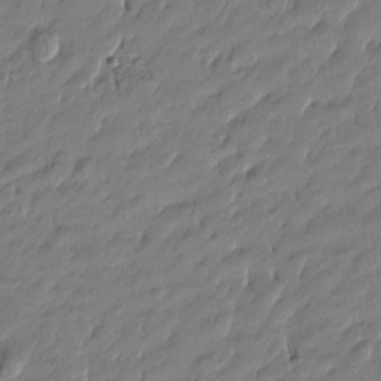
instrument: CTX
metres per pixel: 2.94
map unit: Htu
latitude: -5.6910
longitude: 177.2565
